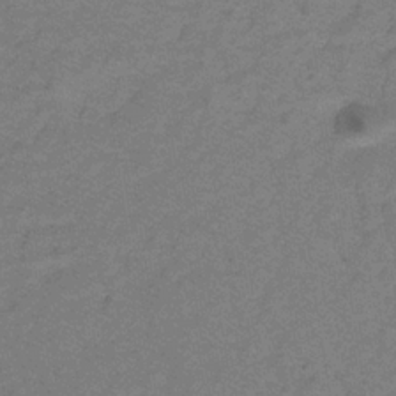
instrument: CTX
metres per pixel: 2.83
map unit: lHb
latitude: -32.7464
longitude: 66.7841
